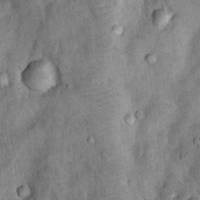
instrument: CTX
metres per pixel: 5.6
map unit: Nhu
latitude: 7.1025
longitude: -23.9339
